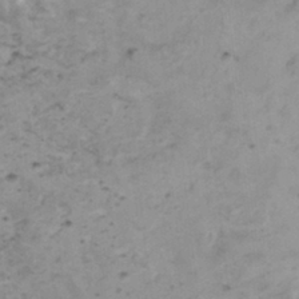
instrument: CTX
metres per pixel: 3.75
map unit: HNhu
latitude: 3.7827
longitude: 3.7288
